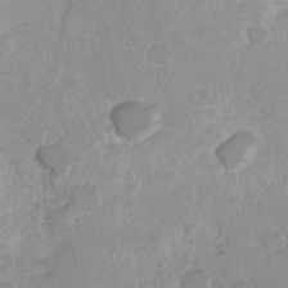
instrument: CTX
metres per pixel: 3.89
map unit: Hve
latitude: 24.3656
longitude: 145.1620
